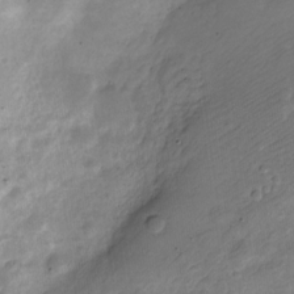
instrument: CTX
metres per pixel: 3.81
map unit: Nve
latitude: -24.0094
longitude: 106.3496
